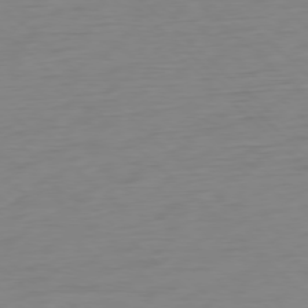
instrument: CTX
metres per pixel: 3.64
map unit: Ap
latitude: -77.8422
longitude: -78.1767
